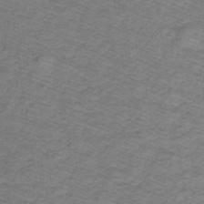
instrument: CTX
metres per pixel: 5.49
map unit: lHb
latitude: -32.6708
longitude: 66.0283
